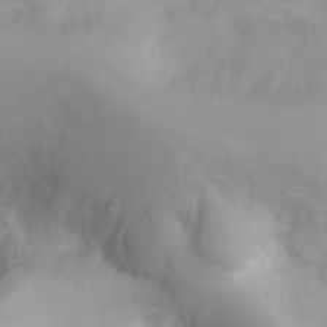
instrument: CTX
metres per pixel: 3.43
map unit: Ht
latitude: 3.6316
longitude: -26.6302
